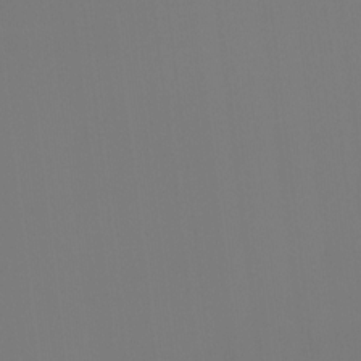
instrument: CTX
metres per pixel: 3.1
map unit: Hto
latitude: -8.7463
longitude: -46.3845
